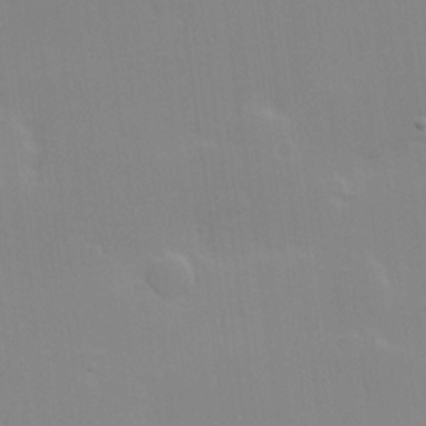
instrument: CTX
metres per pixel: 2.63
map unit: Hve
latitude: 17.8394
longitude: 150.8030
